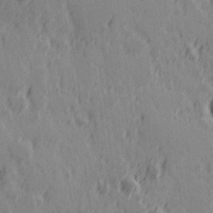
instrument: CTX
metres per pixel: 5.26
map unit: Hve
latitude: 25.8016
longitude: 146.2739
